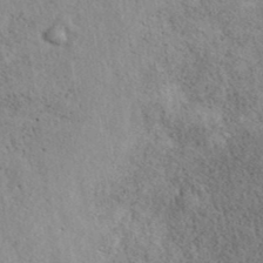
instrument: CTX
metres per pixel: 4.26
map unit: eAb
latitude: 39.5560
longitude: 113.4643
